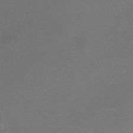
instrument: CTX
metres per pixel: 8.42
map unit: HNhu
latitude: 6.7624
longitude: 9.1242
